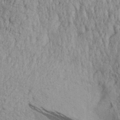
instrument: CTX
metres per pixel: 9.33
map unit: Aa
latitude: 30.4034
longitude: -136.5735
